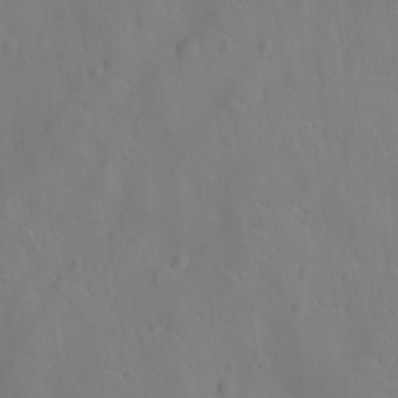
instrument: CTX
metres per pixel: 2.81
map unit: Ht
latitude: -10.3117
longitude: -21.6505
